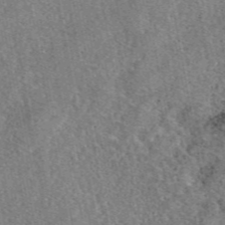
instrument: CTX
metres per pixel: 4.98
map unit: eAb
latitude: 46.7247
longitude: 107.2943
